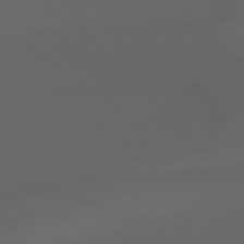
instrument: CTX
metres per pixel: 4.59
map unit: lApd
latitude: 79.0081
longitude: -166.0444
